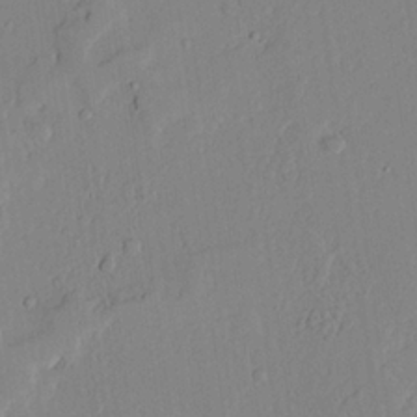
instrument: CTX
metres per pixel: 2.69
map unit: lAvf
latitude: 24.9891
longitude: -110.9703
